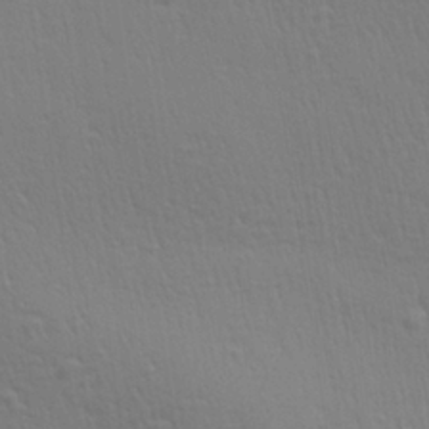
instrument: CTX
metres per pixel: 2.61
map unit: Aa
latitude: 28.3845
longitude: -139.3482
